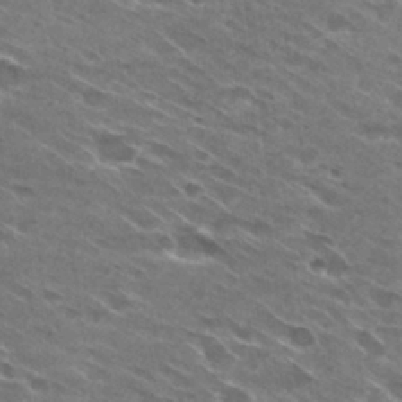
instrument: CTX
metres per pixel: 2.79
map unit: Hto
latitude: 29.2726
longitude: -43.5749
